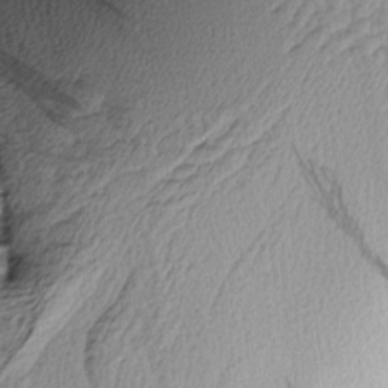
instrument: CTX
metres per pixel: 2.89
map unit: Aa
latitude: 8.4412
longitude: -141.1592
